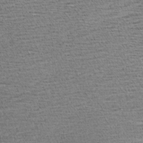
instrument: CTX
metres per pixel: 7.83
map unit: Aa
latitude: 7.7072
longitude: -137.7072
